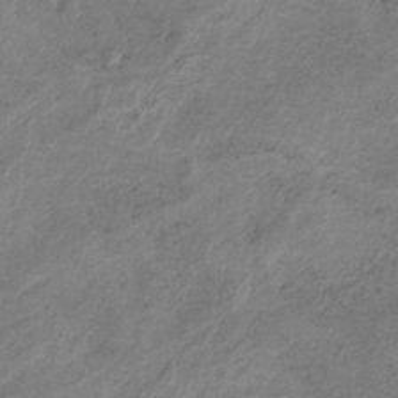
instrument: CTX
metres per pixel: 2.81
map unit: HNb
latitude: -32.3873
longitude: 61.4077
